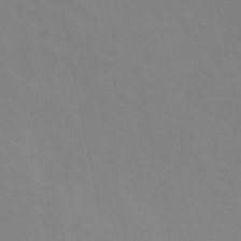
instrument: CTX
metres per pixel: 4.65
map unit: ANa
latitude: 45.0836
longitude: 29.2943
